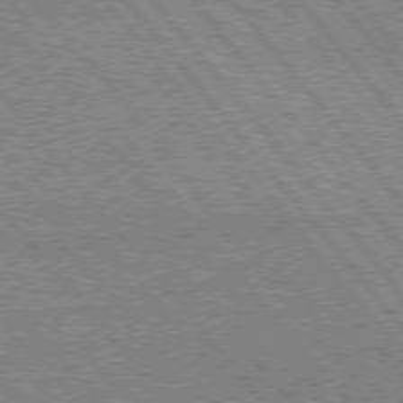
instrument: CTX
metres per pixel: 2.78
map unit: Hpe
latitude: 76.1200
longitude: -136.9325
